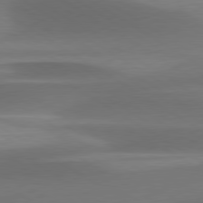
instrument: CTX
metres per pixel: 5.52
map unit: lApd
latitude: 79.7261
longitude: -87.7827
